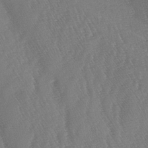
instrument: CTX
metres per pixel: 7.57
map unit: lAa
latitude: -7.1998
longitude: -129.4237
